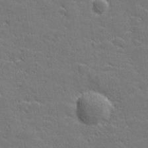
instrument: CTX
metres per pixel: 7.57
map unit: lHvf
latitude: 26.6680
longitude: 142.5006
